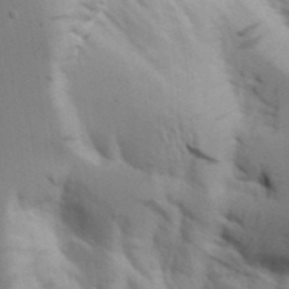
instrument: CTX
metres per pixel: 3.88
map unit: Aa
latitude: 18.8569
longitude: -126.1200
